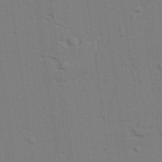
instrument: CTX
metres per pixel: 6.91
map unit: lAvf
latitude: 28.7624
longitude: -108.9135
